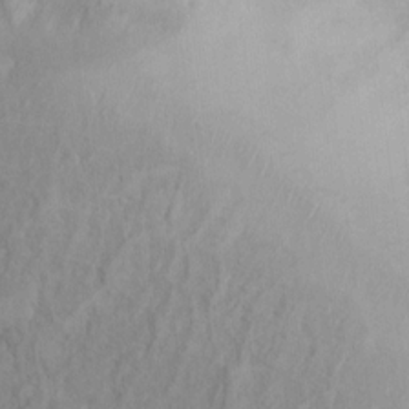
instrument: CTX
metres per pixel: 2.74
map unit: Nhu
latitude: 11.7828
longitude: -27.7261
